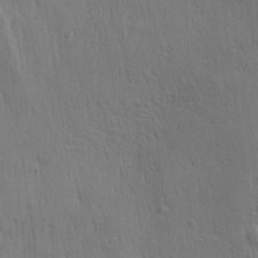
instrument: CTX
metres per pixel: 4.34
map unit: Aa
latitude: 27.7072
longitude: -138.3845
